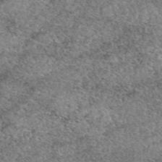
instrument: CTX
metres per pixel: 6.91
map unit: eAb
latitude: 49.5371
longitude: 110.3495
